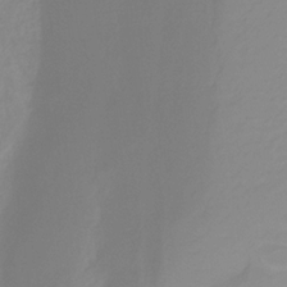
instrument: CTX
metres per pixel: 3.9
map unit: HNhu
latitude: -29.1998
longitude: 67.5966
